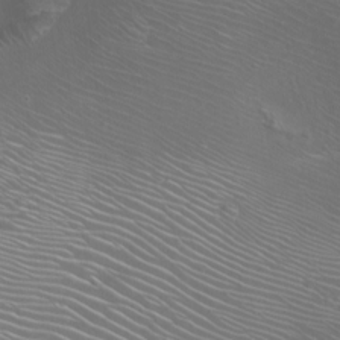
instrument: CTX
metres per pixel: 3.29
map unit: Nhu
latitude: -7.4454
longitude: -92.0633
